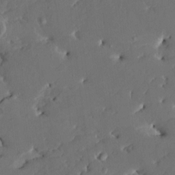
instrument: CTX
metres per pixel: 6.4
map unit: HNhu
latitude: 4.9136
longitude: -5.1592
